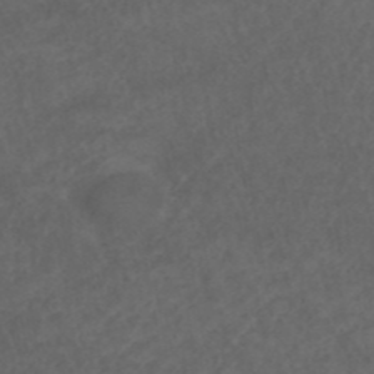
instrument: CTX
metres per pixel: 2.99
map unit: ANa
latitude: 43.0459
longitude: 28.2551
